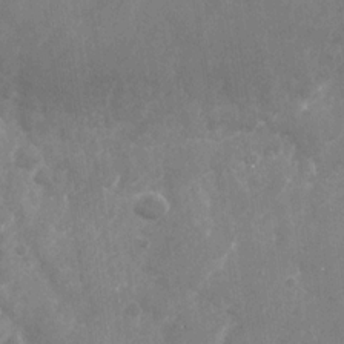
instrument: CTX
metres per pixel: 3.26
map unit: Nhu
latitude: -28.9164
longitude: -76.5168
